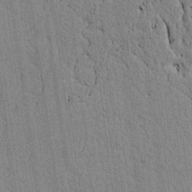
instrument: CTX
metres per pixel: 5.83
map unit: lAvf
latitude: 5.6694
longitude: 164.9164
